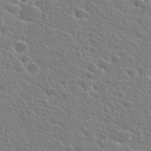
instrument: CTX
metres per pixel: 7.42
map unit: Hto
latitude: 25.3670
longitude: -46.7058
